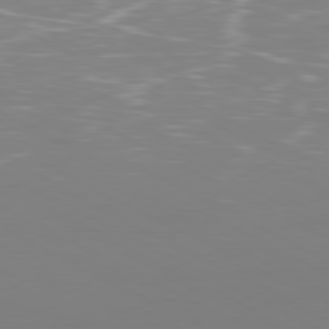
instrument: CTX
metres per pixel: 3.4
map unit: Ap
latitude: -80.8030
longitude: -59.1214
